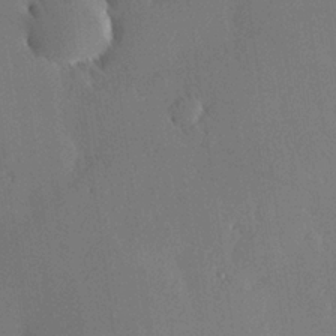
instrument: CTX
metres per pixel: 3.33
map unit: Hve
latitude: 24.9891
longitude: -92.8569
